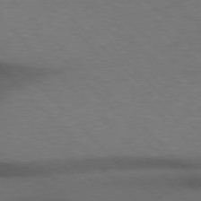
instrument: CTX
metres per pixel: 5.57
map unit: Hpe
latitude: 76.8191
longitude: -156.2333
